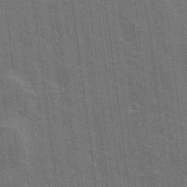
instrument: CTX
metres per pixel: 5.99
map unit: Nhu
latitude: 19.4804
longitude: -30.6869
